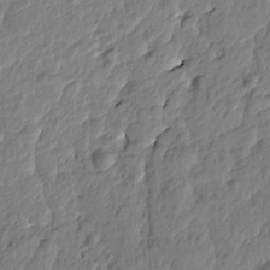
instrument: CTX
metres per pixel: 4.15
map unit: Htu
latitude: -1.4833
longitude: -178.9514
